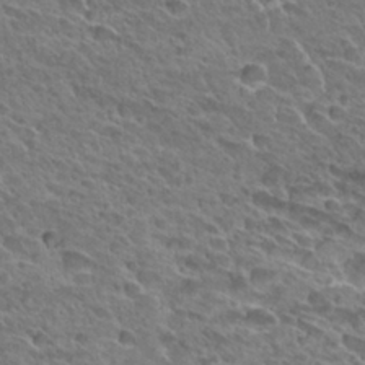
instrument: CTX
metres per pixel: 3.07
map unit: Hto
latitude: 28.8758
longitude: -39.1214
